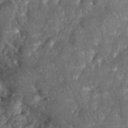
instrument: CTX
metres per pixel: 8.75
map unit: eHh
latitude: 38.1578
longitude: -58.5357
